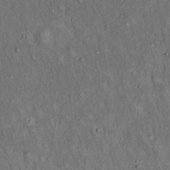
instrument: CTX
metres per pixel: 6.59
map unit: Hto
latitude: 15.4994
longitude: -58.7813
